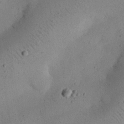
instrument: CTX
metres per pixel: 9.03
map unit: eHh
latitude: 24.9513
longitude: -70.5357
